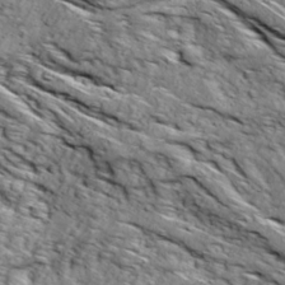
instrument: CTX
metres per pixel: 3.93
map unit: Ave
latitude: 18.9702
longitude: -134.7057
